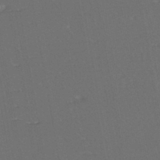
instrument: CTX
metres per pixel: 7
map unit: eHh
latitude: -44.3873
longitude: -28.6868
